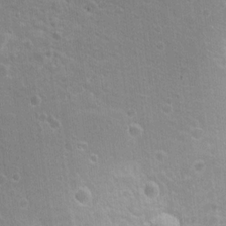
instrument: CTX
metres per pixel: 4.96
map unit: Nhu
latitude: 17.3293
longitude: -32.6113
